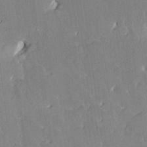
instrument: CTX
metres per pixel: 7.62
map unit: HNhu
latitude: 4.7435
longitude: -6.1578
